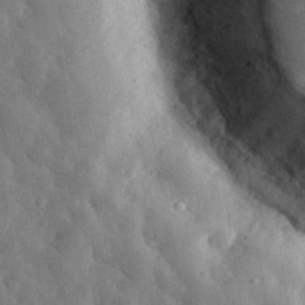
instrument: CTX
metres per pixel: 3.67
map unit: eHh
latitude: 31.7450
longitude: -77.7449
